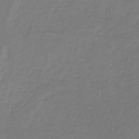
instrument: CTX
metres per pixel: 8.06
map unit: lHb
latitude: -46.7652
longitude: 75.6722
